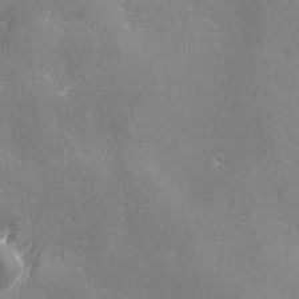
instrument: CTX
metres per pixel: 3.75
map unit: Ave
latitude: 2.5734
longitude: -112.3089
